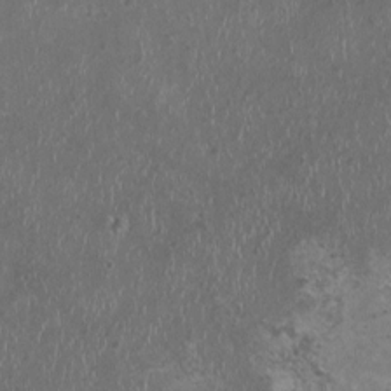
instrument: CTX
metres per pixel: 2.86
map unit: HNhu
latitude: 0.1577
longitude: 1.8423
